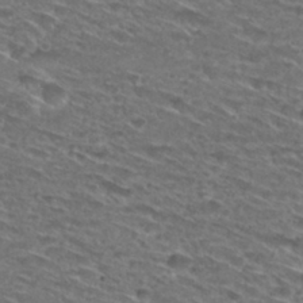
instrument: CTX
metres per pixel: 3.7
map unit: Hto
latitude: 29.4993
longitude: -46.6869
